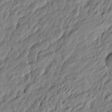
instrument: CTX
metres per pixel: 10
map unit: Htu
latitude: -5.6155
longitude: 177.8989
